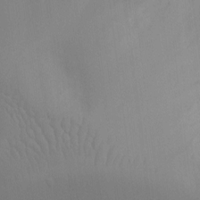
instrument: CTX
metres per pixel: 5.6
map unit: Ht
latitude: -8.4629
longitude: -24.4034
